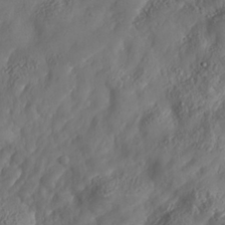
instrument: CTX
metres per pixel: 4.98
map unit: Nhe
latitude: -37.0675
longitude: 138.0472
